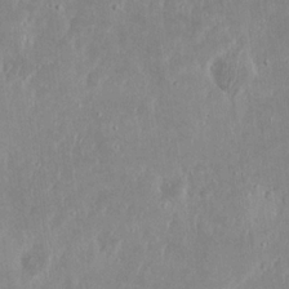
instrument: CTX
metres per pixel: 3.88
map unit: Nhu
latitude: 18.8569
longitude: -72.4601
